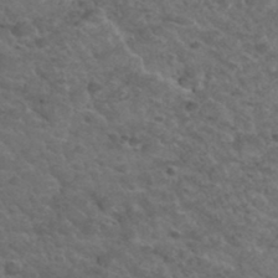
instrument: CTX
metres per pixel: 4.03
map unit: Hto
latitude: 33.3671
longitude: -49.9528
